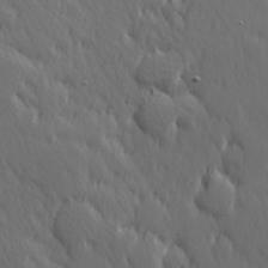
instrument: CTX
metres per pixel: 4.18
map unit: Hve
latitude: 26.1767
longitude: 145.3132
